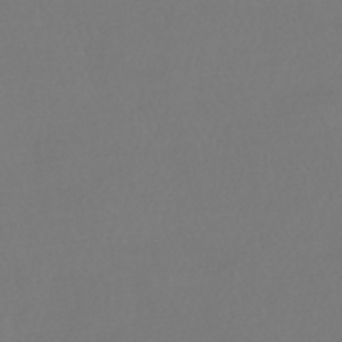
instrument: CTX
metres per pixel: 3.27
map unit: HNhu
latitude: -42.8219
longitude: 93.5210
